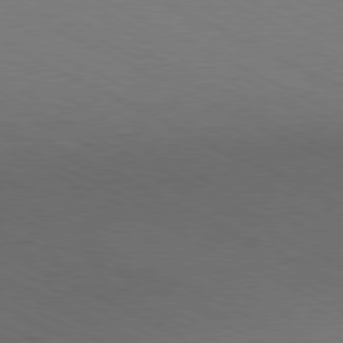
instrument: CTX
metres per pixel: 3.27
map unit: Hpe
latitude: -81.3132
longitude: 12.9164
